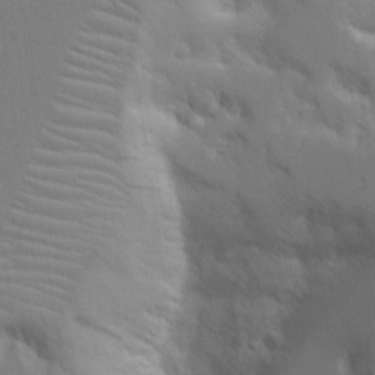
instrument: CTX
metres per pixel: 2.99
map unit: Aa
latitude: 21.5560
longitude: -124.6301
